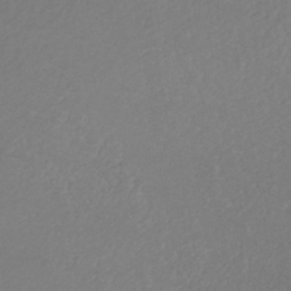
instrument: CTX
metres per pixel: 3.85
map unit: lHb
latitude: -38.9920
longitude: 72.3495
